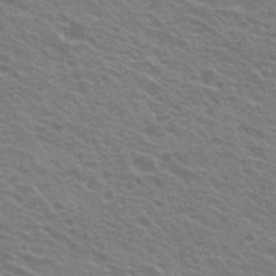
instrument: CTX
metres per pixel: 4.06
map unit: Hto
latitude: 22.1200
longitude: -31.1026
